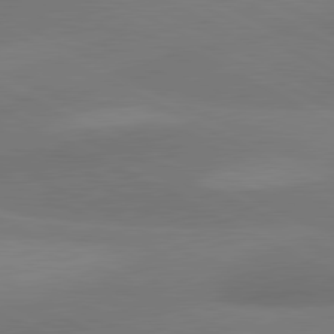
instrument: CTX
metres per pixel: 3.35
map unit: lApd
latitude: 80.9892
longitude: 127.3698
